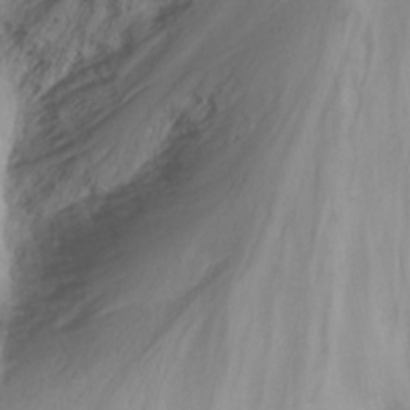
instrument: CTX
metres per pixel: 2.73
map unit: Nhu
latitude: -8.3684
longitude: -67.4237
